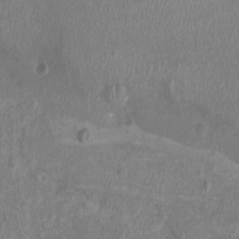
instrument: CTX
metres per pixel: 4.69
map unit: eHh
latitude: -7.1620
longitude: -76.7435
